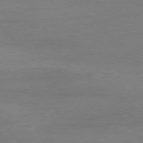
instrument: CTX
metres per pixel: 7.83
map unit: Ap
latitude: -76.5574
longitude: -80.8569
